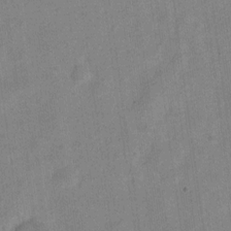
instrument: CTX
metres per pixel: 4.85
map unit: Nve
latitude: -24.0472
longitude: 106.4818
